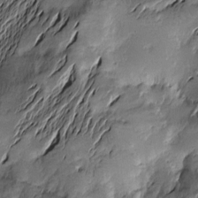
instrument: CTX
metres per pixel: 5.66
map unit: Htu
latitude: -2.7652
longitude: -177.2537
